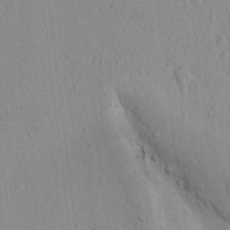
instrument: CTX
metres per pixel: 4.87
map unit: lAvf
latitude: 8.6113
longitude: 167.7100
